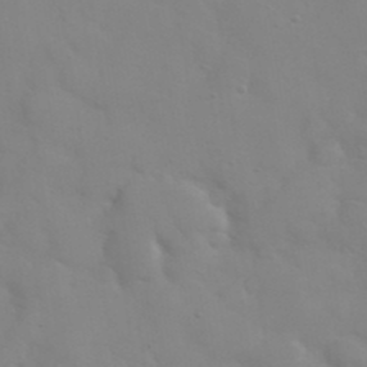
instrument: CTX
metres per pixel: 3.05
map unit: eHh
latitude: 38.2711
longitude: -67.2348
